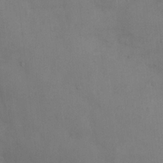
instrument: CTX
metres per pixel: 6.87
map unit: Nhu
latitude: 8.2145
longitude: -24.2144
